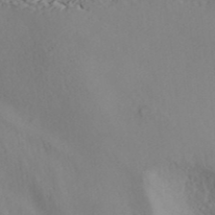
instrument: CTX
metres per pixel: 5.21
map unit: ANa
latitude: 41.0080
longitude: 54.5952
